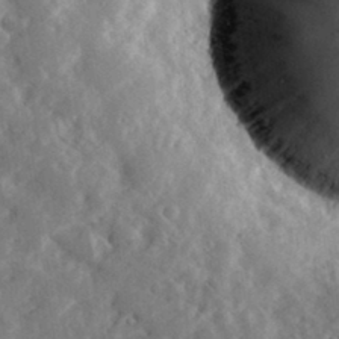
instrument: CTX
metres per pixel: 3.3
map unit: lHvf
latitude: 32.9136
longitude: -84.2334
